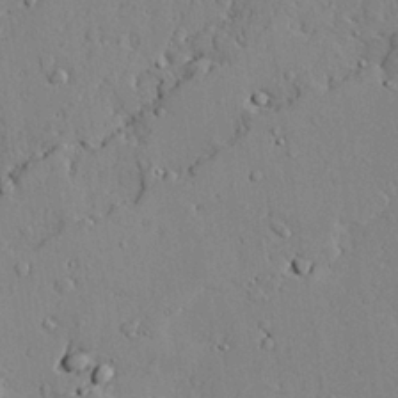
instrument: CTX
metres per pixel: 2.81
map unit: lAvf
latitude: 24.9513
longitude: -110.1011
